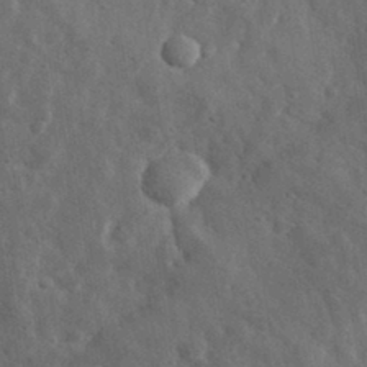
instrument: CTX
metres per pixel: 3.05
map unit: eHh
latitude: 34.0633
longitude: -78.3656
